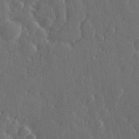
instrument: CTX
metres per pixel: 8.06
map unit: Hve
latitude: 26.7246
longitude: 146.3117
